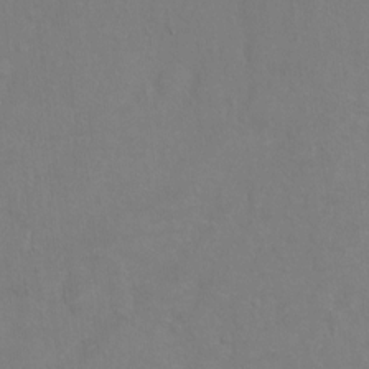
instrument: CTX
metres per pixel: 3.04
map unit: Hto
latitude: -6.2550
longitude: -35.3481
